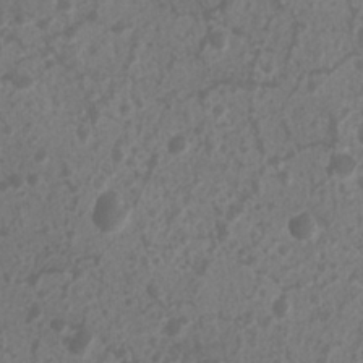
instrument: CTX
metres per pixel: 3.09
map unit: Nhu
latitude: 7.4048
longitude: -21.1781
